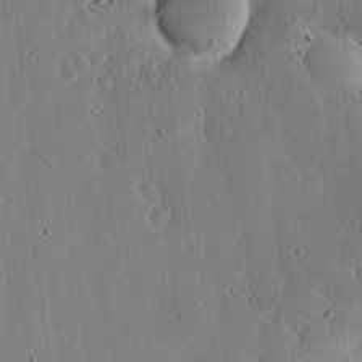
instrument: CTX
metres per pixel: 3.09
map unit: lHvf
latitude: 18.7057
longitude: -114.1388
